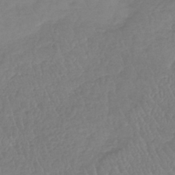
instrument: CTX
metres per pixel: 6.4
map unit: lHb
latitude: -41.1431
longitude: 68.5573
